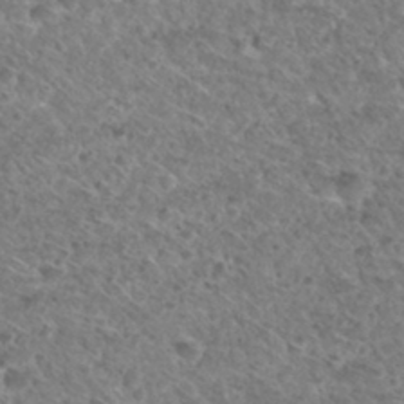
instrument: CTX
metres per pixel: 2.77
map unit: Hto
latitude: 32.5357
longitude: -49.2915
